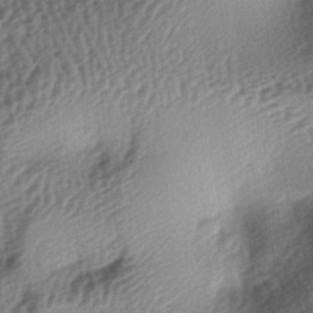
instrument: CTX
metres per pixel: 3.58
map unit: lAa
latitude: -5.7666
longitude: -123.8583
